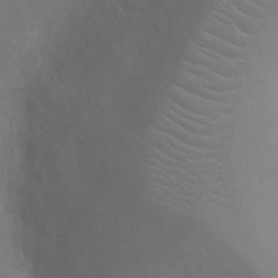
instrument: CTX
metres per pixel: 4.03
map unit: Ht
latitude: -4.1605
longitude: -18.0444
